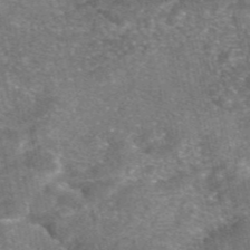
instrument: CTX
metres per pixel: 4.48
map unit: eAb
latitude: 46.8191
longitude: 105.2376
